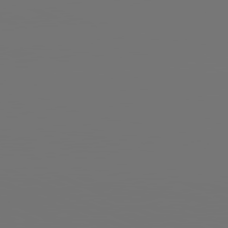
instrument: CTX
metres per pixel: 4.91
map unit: lApd
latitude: 81.4804
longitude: -152.6680
